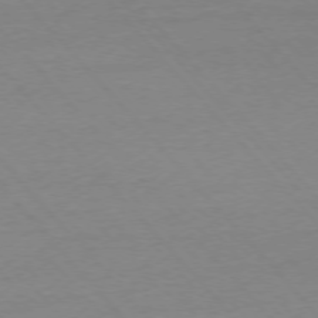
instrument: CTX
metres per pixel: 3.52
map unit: Ap
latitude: -76.3495
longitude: -93.2915
